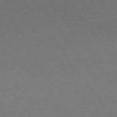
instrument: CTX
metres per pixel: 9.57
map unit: Hpe
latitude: 74.7057
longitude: -130.8947
